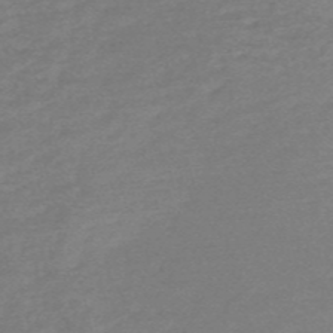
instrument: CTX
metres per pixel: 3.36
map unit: HNb
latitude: -54.7463
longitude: -40.5734
